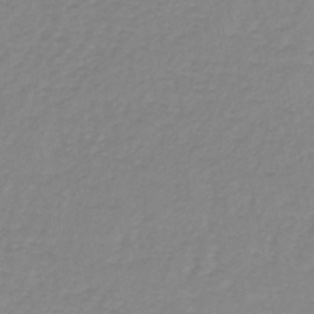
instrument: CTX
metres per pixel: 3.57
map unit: lHb
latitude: -41.7855
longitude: 63.1998
